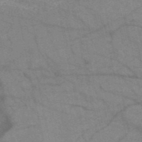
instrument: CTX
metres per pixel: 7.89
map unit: HNb
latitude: -52.6329
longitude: -42.9892
